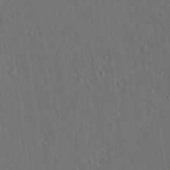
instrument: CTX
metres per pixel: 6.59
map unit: lAvf
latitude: 15.7639
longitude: -126.3845
